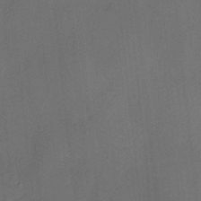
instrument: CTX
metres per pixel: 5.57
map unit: HNhu
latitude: 12.5735
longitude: 10.5385
